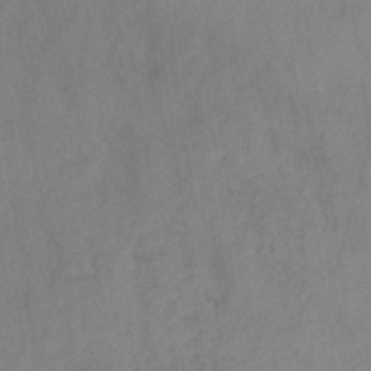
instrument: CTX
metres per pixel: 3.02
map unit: HNb
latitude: -31.2376
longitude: 62.1228
